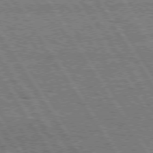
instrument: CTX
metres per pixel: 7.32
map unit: Hpe
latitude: 74.9325
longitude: -155.1403
